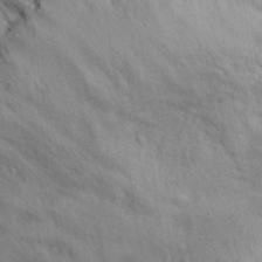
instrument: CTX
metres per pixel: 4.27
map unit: eHh
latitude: 30.0822
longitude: -71.7827
